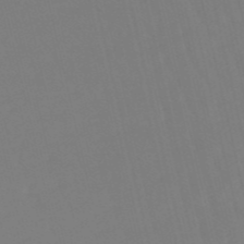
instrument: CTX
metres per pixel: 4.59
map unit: lHb
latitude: -49.1809
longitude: 76.4062
